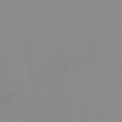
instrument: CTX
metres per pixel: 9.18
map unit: HNb
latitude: -45.0109
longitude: -43.3293
